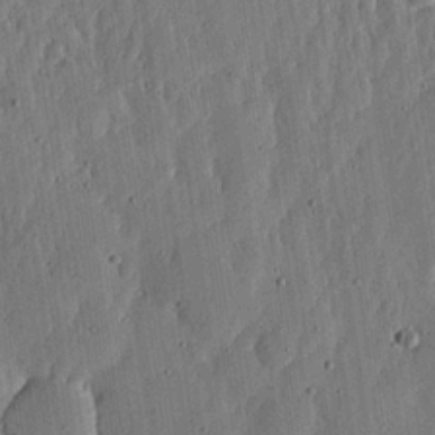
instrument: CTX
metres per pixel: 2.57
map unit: lHvf
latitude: 19.6316
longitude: -114.4978
